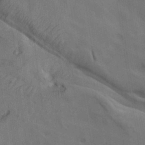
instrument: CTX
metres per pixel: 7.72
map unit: lAa
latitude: 19.1025
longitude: -139.0647
